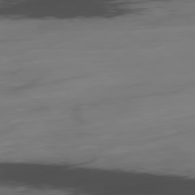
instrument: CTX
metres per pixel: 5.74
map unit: Hpe
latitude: -78.5573
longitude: -20.3090
